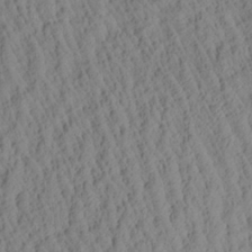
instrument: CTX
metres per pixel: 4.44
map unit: Aa
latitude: 26.6302
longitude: -135.4048
